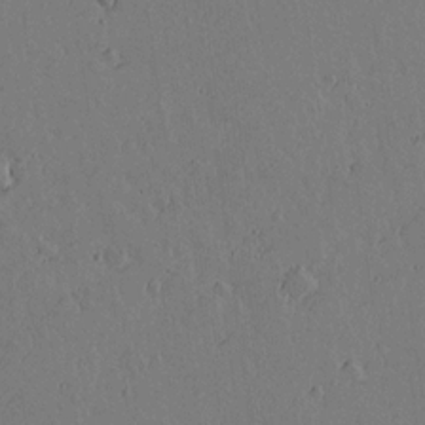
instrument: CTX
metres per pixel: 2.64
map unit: lAvf
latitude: 15.8962
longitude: -125.8016
